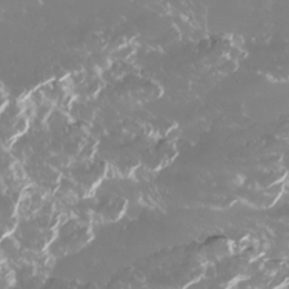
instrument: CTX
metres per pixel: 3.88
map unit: Nhu
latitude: -10.5007
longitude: -68.6301
